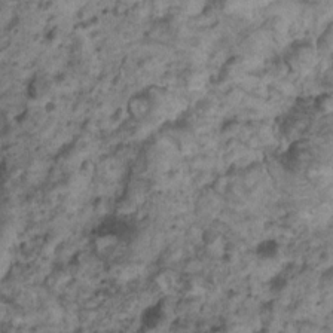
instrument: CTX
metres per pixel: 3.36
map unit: Nhu
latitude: 5.8394
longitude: -18.2333
